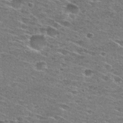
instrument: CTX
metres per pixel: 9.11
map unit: Hto
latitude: 27.8961
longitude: -46.8947
